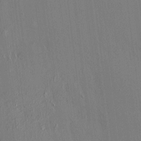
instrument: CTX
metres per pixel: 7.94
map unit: HNhu
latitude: 7.2348
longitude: 14.8975
